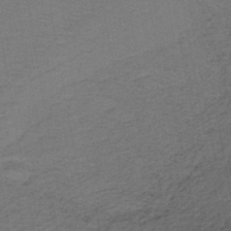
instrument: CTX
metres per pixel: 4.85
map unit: lHb
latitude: -43.4643
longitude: 53.6344
